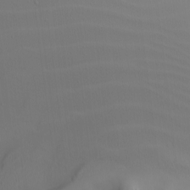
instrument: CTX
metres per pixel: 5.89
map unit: Nhu
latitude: -4.7841
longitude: -95.3671
